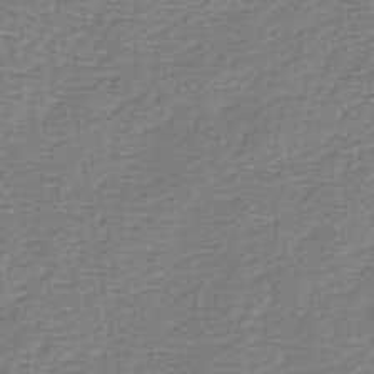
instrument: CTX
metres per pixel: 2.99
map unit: lHb
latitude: -43.3131
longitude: 78.5007
